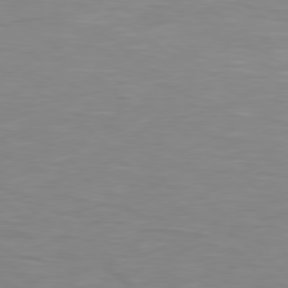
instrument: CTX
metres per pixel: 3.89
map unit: Hpe
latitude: 78.4223
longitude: -149.5182
